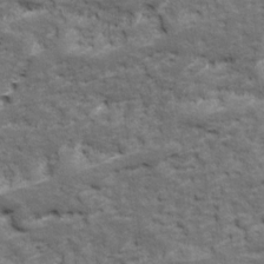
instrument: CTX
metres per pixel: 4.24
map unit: Ave
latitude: 17.2348
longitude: -135.5371
